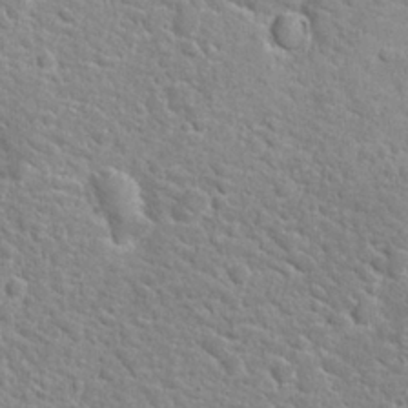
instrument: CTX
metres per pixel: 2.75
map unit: Hto
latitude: 24.2522
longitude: -49.0836
